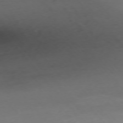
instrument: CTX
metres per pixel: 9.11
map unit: Ap
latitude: -75.6911
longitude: -66.0822
